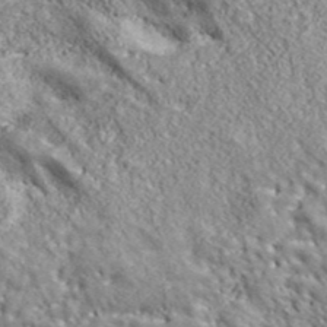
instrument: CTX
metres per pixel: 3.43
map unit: ANa
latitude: 43.2537
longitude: -88.2145
